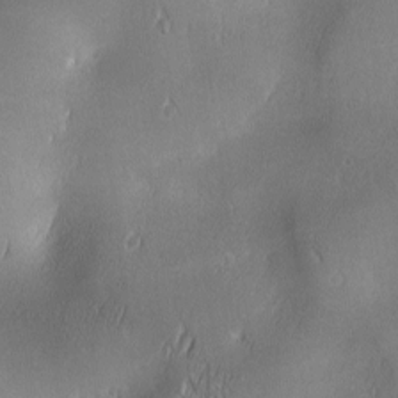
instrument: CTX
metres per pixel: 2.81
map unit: lAa
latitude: 1.6316
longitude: -116.9892
